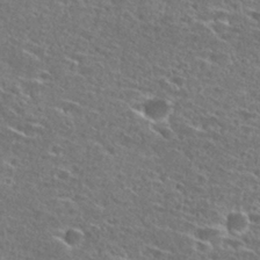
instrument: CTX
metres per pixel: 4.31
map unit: Hto
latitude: 27.6883
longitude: -46.7058
